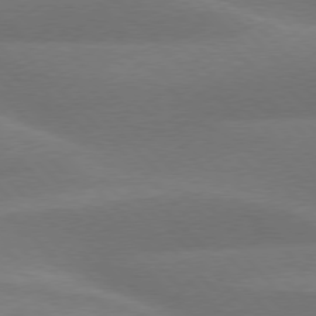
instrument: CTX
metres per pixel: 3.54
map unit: lApd
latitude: 76.6868
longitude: -59.8394
